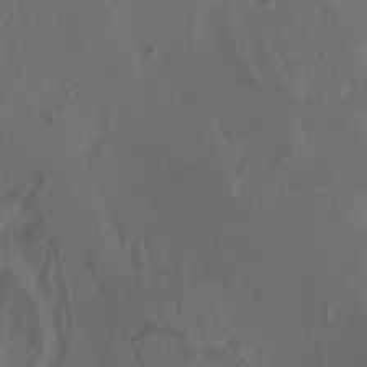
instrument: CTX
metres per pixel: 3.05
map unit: Aa
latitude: -7.9556
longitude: -79.1781
